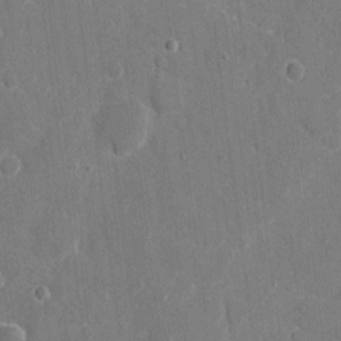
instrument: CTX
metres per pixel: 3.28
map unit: eHh
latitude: 8.1956
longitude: -68.1200
